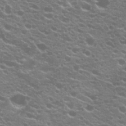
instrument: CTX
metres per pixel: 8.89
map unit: Hto
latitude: 20.6113
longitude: -35.0080
